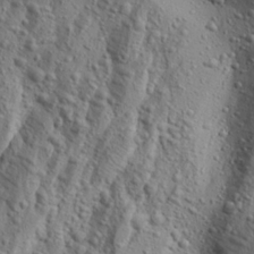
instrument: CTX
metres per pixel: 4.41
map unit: Aa
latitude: 23.1781
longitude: -143.8206
